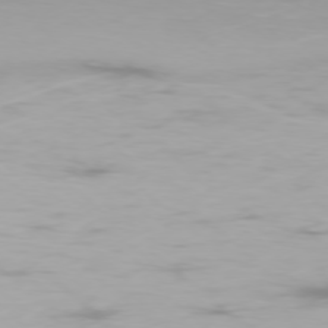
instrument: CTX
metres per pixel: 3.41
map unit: Ap
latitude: -77.1053
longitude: -81.0080
